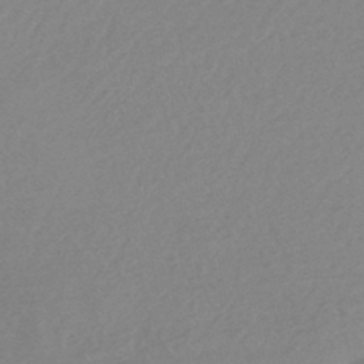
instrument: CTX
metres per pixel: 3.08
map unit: HNhu
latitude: -44.7463
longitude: 91.6344
